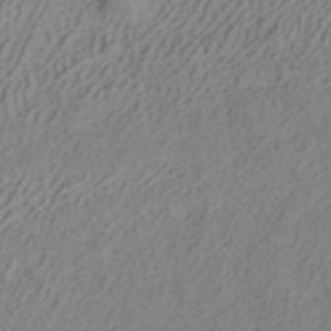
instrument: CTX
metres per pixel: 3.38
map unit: ANa
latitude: 40.0822
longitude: 34.2173
